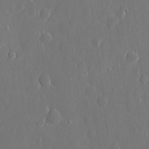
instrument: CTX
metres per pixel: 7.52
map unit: eHh
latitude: 10.9892
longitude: -71.1214
